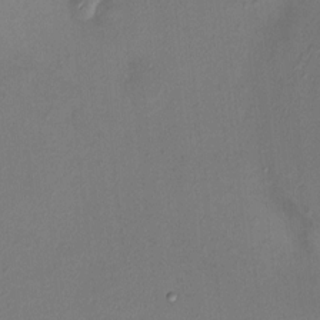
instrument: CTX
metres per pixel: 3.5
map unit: HNhu
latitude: 6.1200
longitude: 6.6707
